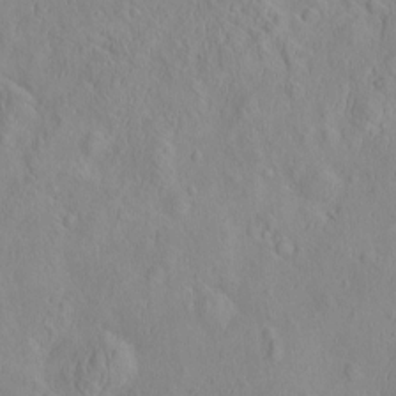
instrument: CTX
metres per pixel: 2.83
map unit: eHh
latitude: -2.8030
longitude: 19.2754
